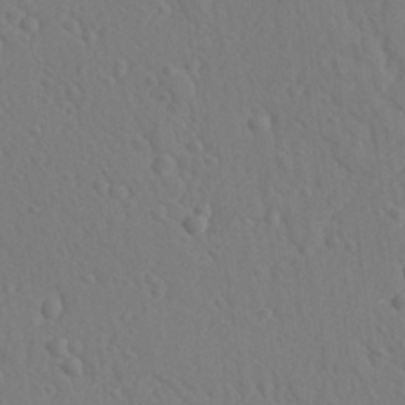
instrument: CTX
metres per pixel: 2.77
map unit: lAvf
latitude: -9.4076
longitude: -120.9892
